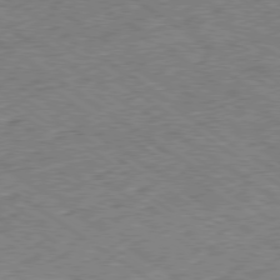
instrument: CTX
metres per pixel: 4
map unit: Ap
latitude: -79.5399
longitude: -51.8016
